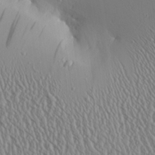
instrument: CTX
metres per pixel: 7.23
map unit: Aa
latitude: 24.3656
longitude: -135.6694
